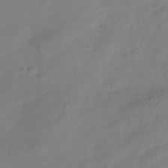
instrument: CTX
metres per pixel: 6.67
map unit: Hve
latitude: -32.3684
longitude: 93.5210
